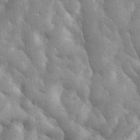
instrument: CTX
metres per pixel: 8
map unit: eHh
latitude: 35.5560
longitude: -68.3656
